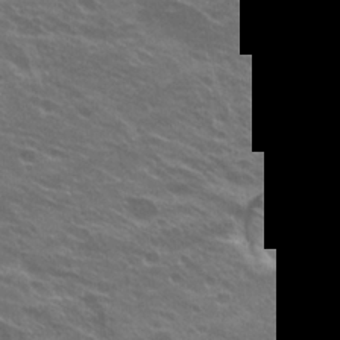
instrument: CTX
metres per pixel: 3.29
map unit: Hto
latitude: 23.3671
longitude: -37.3293
